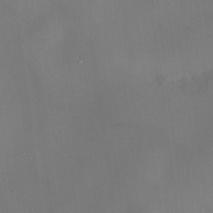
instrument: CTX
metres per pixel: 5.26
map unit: HNhu
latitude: 9.8961
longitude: 9.5777
